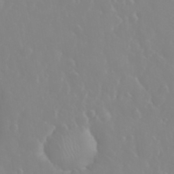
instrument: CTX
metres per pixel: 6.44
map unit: eHh
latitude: 33.4237
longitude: -59.7072
